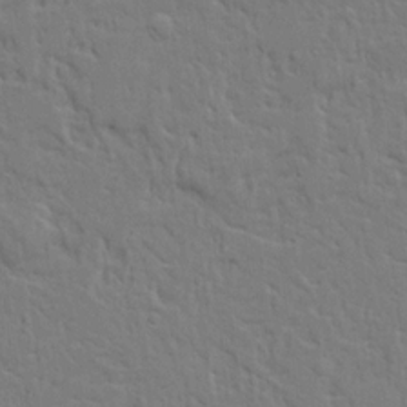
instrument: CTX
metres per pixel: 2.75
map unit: Ave
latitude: 17.3671
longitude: -141.5182
